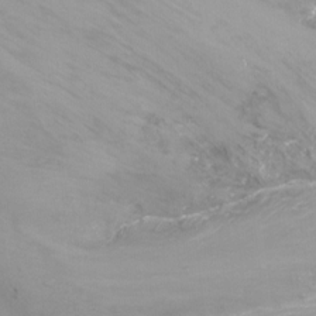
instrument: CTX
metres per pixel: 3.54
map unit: Nhu
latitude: -8.6329
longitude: -48.5924
